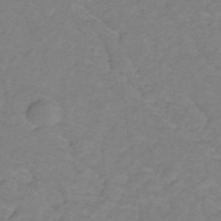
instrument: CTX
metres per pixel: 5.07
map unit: lHb
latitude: -31.4454
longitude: 65.0487
